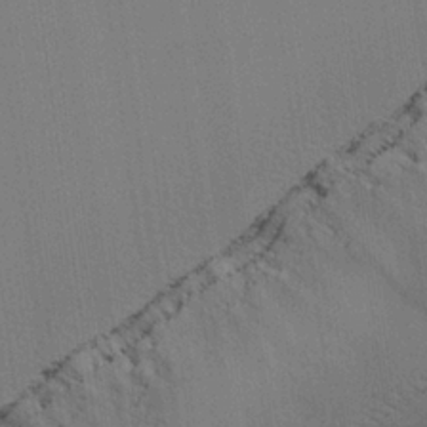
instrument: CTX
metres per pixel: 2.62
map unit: lAvf
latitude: 24.9324
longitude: -111.4427
